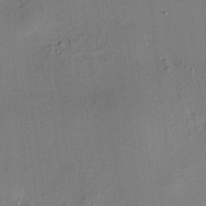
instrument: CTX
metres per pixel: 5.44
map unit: HNhu
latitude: 7.9339
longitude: 15.4077
